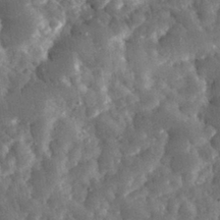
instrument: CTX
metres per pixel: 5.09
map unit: eHh
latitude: 31.8962
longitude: -69.8206
